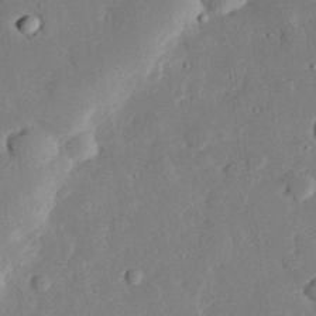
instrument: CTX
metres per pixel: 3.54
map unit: eHh
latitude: 29.0458
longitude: -81.2726
